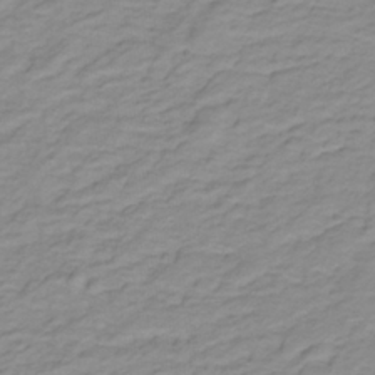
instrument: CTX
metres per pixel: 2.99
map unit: lHb
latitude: -31.8233
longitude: 65.6911
